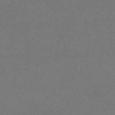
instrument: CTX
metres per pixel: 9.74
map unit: eHb
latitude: -32.6708
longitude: 69.6343
